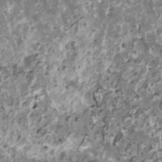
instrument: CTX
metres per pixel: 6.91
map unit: HNhu
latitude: 1.1214
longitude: 6.1794
